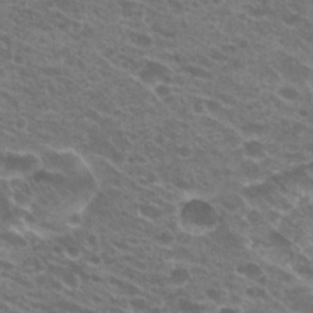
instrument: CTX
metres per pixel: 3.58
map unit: Hto
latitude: 23.9150
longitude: -40.3845
